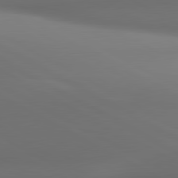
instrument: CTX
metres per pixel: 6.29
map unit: lApd
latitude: 80.9892
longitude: 136.8408
